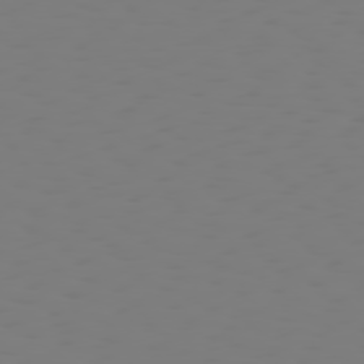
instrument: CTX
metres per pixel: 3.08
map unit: Hpe
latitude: 74.8758
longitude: -126.7813
